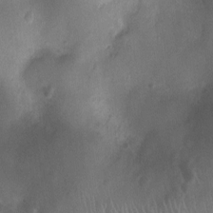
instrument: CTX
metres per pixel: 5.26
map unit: Ht
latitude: -9.2754
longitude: -21.5371
